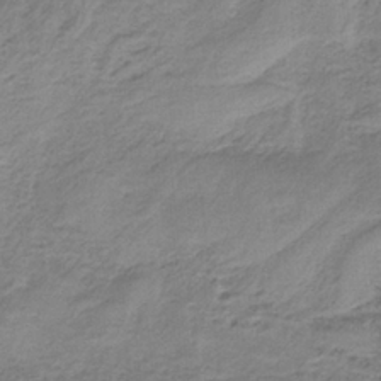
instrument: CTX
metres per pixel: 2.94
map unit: HNb
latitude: -34.1417
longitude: 58.9163
